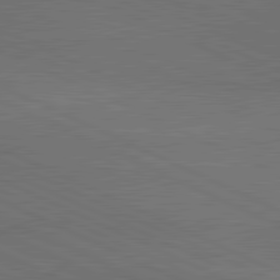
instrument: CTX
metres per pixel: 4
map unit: lApd
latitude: 81.6505
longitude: 148.8030
